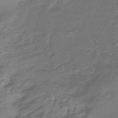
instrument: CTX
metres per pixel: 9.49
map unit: lHb
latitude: -39.6722
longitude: 75.2943
